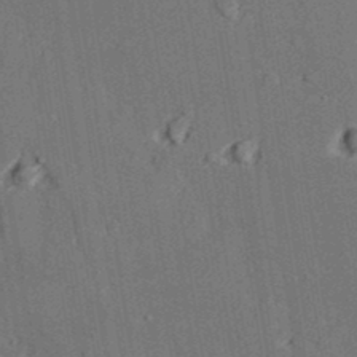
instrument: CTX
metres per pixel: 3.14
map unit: lAvf
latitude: 27.7072
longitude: -109.6882
